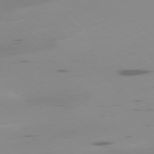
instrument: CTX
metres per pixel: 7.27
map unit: Ap
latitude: -78.1228
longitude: -65.2726
